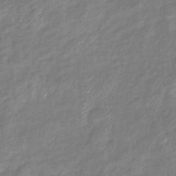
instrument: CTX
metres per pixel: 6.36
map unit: eHb
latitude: -38.8597
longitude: 78.8597
